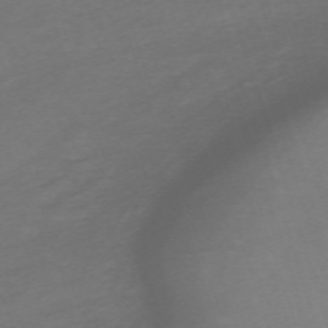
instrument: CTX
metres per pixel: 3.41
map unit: eHh
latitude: -62.9352
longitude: 53.2942
